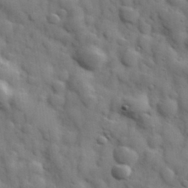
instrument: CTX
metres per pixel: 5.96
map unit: Hve
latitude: 31.5371
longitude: 150.8030
